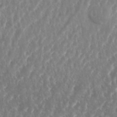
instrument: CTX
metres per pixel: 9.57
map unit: eHh
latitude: 34.8947
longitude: -134.4412
